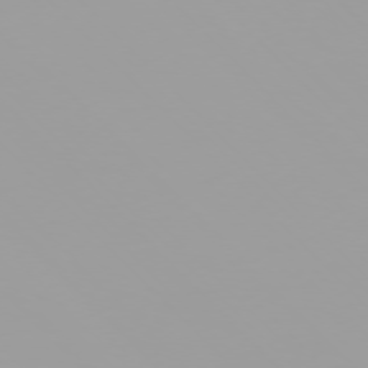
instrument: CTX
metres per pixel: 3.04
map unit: Ap
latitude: -77.3699
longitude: -73.0270
